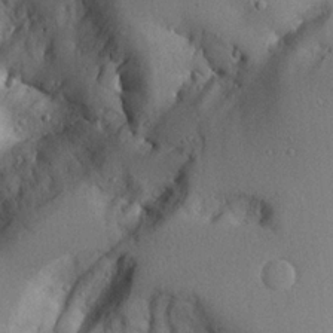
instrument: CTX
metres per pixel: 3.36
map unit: Aa
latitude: 24.4412
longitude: -132.1011
